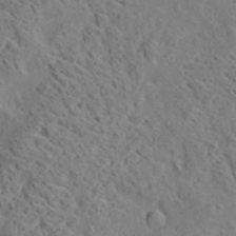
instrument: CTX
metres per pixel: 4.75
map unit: Aa
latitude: 19.1403
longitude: -140.4601
